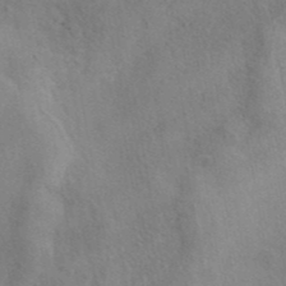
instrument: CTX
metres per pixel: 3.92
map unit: eAb
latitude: 40.6301
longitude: 108.1795
